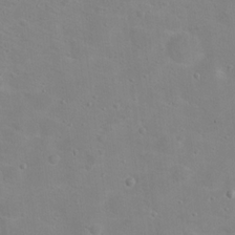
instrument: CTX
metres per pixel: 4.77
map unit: Hto
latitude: 17.4049
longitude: -39.2159
